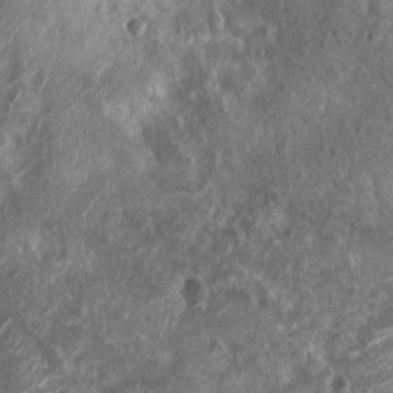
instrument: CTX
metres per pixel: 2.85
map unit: Nhu
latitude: 7.5182
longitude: -20.1011
